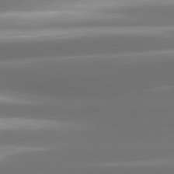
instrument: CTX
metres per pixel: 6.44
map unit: lApd
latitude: 81.0647
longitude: -142.2901
